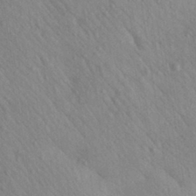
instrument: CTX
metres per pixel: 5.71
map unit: Aa
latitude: 29.9339
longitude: -147.9906
